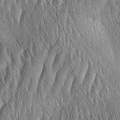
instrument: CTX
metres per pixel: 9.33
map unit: Aa
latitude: 6.2522
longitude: -130.4601
